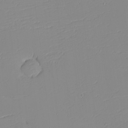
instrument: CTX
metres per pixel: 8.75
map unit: eHh
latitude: -5.9556
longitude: -86.8191
